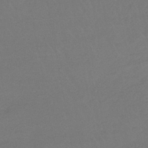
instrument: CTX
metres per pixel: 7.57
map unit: lHb
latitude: -45.2565
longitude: 68.3873
